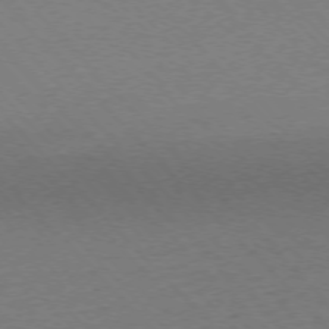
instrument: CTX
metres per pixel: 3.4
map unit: Ap
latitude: -76.1606
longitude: -85.7450
